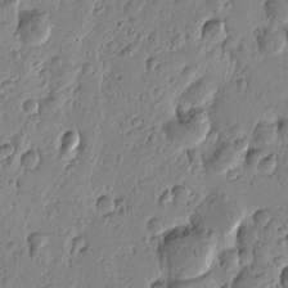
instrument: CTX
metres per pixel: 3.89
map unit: Htu
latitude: -1.2754
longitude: -177.3859
